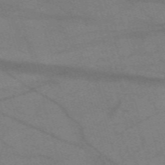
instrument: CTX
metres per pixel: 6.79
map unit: eHh
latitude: -61.0486
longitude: 53.9556
